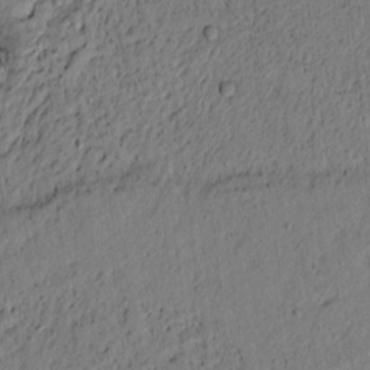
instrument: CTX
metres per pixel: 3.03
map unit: lAvf
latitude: 4.7624
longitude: 166.3117
